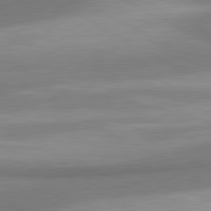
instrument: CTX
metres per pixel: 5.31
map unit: lApd
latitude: 80.5168
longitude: 176.0094
